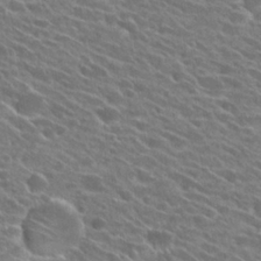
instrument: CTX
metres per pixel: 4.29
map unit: Hto
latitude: 25.2725
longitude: -41.5560
